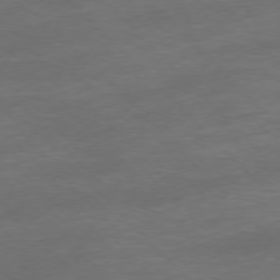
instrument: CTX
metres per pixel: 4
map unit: Ap
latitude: -76.8597
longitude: -71.0458
